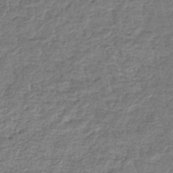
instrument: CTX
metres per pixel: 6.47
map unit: eHb
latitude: -34.6329
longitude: 77.3132
